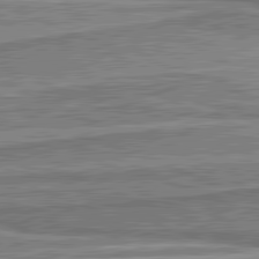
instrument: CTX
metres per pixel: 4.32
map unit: lApd
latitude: 82.0255
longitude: 167.4265
